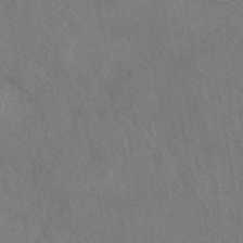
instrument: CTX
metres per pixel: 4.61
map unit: eAb
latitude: 42.6113
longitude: 110.9730
